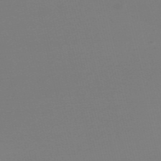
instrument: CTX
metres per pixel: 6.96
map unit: Nve
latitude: -57.1809
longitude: 62.2550
